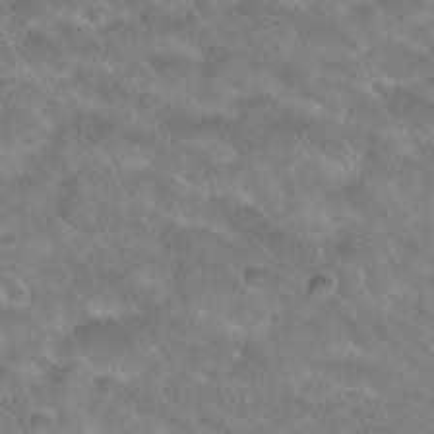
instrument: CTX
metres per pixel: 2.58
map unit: Hto
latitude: 34.3089
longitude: -49.7450
